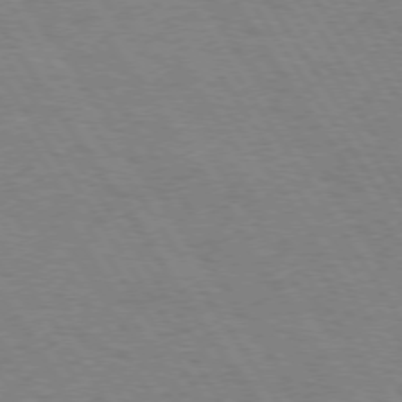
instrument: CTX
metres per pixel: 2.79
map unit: Hpe
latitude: 73.8584
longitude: -132.0633
